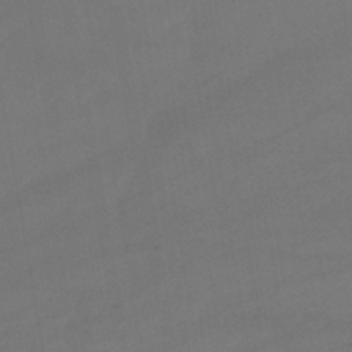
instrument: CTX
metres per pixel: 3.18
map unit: lHb
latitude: -46.5196
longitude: 67.6155
